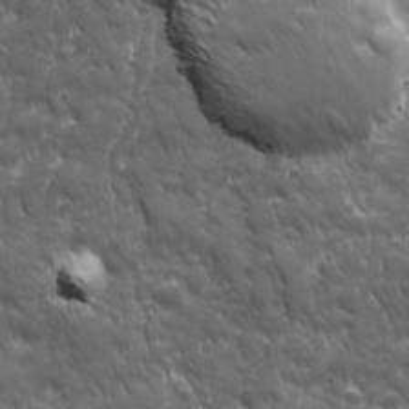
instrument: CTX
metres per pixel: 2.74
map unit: Ave
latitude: 19.2915
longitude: -133.7072
